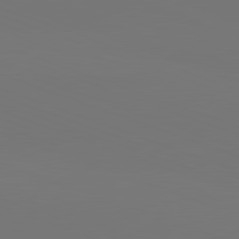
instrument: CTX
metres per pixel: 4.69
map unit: lApd
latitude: 82.1199
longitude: 144.8786
